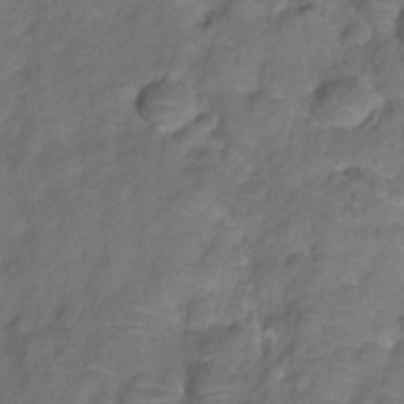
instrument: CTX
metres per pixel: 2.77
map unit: Hve
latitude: -31.0297
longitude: 95.7477
